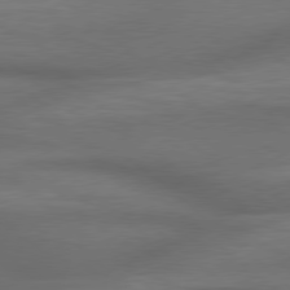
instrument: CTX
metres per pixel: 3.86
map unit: lApd
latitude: 79.0648
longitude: -117.6127
